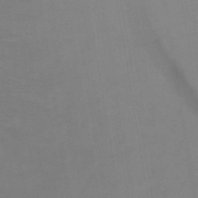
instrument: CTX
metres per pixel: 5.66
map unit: HNb
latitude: -48.8786
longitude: -44.8758
